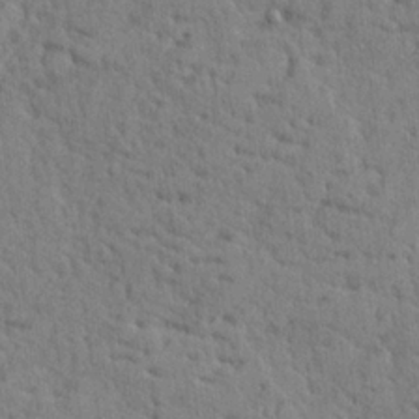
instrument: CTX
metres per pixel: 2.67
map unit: lHvf
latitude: 25.2159
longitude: 143.4265
